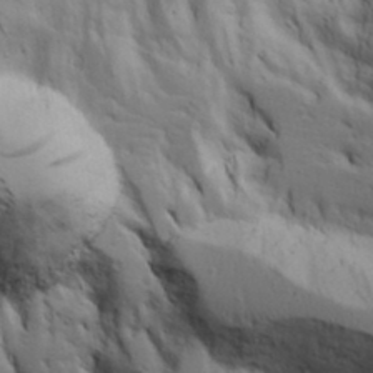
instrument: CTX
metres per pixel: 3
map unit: Aa
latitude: 18.1200
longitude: -125.7260
